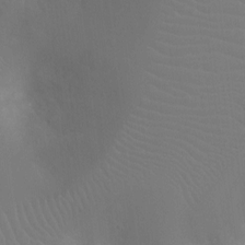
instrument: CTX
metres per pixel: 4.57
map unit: Ht
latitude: -8.7085
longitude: -24.3089
